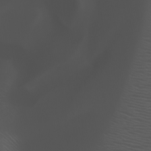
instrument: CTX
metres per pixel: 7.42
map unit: Htu
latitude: -5.5966
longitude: -73.5183
